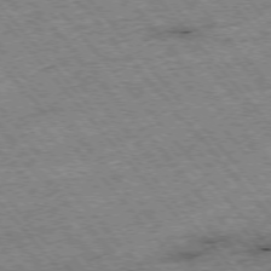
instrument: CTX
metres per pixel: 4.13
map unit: Hpe
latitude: -75.9367
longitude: -21.1781
